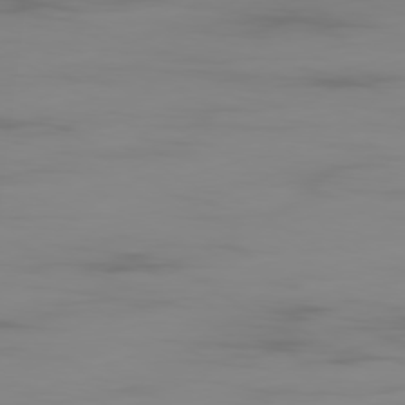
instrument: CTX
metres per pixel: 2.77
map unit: Ap
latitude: -79.7477
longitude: -93.6316
